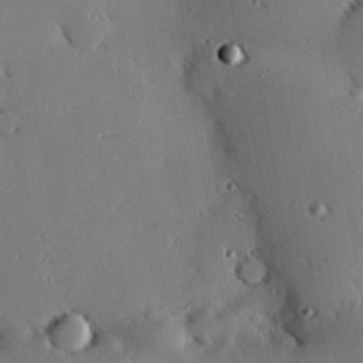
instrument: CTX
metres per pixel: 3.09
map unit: eHh
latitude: 22.8191
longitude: -90.2900
